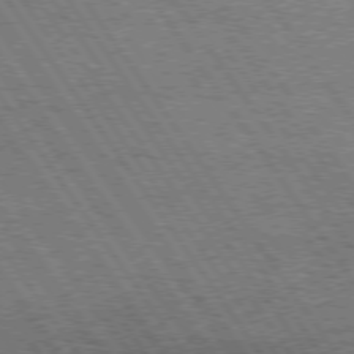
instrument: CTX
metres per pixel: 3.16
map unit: Hpe
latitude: 74.5924
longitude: -151.5182
